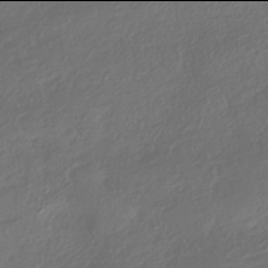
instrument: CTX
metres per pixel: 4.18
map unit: HNhu
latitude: -42.0094
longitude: 106.4818
